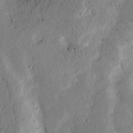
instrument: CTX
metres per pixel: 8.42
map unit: lAvf
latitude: 8.3090
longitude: 164.7652
